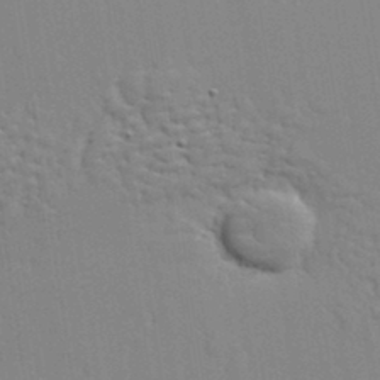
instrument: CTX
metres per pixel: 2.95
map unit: eHh
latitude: 33.6883
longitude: -132.3278
